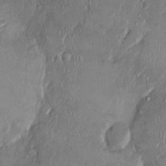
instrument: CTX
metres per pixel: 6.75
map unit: Ht
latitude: -1.1054
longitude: -13.5182
